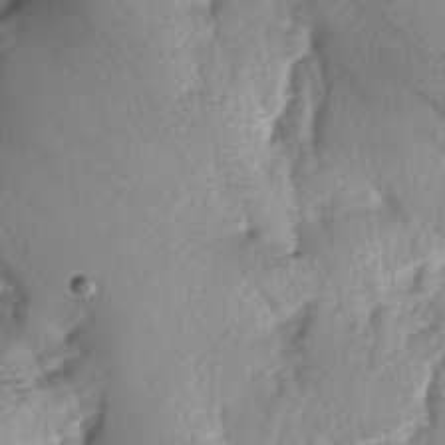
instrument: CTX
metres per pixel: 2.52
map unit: lAa
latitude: -6.1794
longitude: -126.3278
